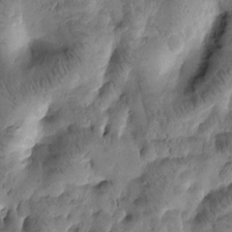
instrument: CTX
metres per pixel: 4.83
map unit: Htu
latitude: -3.2564
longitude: 171.3132
